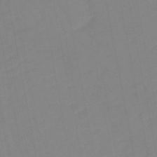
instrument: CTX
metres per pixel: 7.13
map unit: eHb
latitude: -49.0676
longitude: 85.2376
